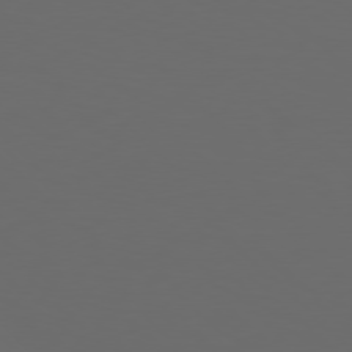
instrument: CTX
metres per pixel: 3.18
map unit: Hpe
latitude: 77.3103
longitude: -168.3279
